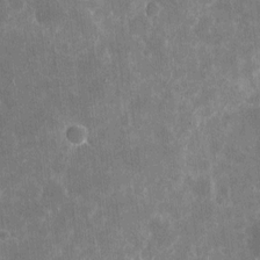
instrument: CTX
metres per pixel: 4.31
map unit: eHh
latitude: 4.9325
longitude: -67.5938
